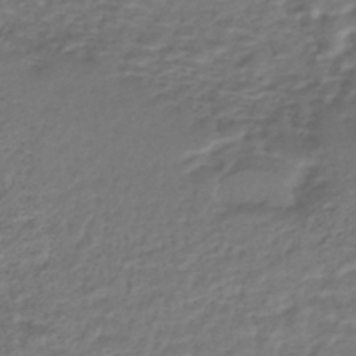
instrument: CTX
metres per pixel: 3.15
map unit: HNhu
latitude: -45.2565
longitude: 102.6330
